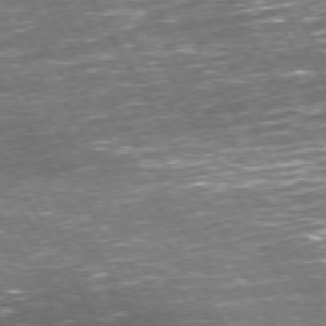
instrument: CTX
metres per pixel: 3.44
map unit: Hpe
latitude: 71.9717
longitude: -125.6316
